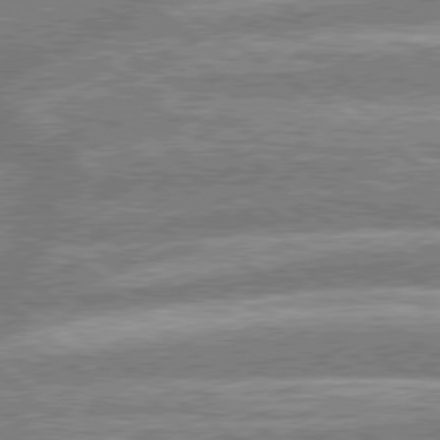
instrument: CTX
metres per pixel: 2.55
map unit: lApd
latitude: 79.0648
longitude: -159.7639
